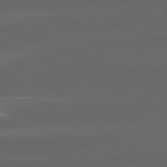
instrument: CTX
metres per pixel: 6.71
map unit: lApd
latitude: 81.4237
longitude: -146.8947
